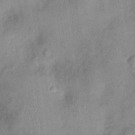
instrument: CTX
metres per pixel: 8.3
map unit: Nhu
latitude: 2.1011
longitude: -14.3090
